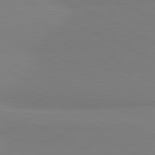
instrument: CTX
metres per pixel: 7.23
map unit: lApd
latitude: 81.4048
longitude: 178.8408
